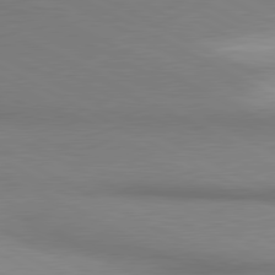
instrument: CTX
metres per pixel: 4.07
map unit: lApd
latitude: 80.8002
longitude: 162.8975
